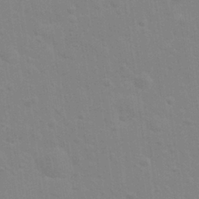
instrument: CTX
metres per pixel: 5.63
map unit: Nhu
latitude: 28.0822
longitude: -64.3845
